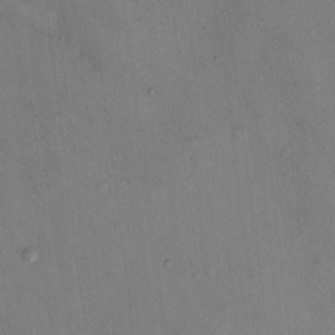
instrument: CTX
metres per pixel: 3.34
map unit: Hto
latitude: 11.6316
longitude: -58.7435
